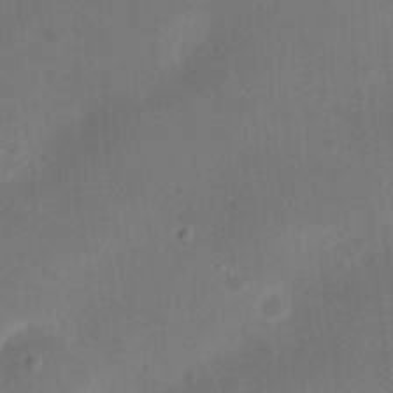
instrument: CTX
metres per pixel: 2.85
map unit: eHh
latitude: 23.7827
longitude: -70.0822
